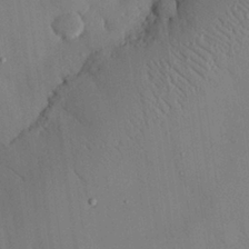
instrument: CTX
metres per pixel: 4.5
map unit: eHh
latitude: 27.8961
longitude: -79.7072
